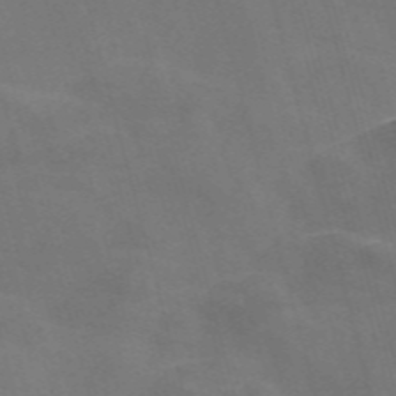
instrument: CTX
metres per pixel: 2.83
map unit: Nve
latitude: -58.3873
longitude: 65.3321
